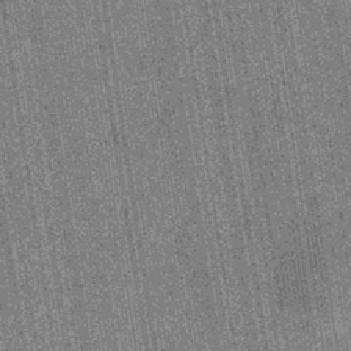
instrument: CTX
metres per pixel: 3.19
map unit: eHb
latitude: -40.3684
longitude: 82.5951
